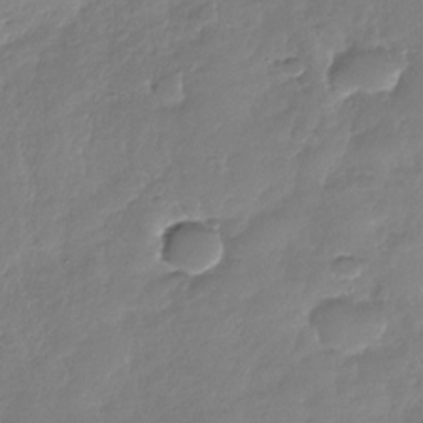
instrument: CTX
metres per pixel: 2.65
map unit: Nhu
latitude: -29.1431
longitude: -61.4048
